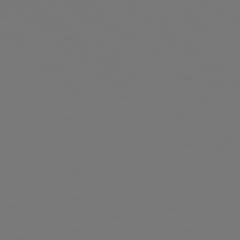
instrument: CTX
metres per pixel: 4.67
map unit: Hpe
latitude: 78.2145
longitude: -174.7813
